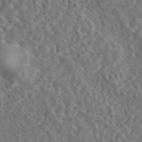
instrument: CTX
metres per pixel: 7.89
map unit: eAb
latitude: 43.9906
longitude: 114.3306
